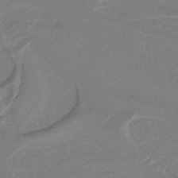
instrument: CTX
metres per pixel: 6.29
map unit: lHb
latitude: -41.7477
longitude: 51.8044
